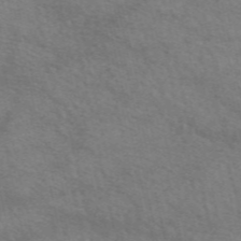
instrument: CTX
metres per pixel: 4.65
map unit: eAb
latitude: 50.3278
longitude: 120.2361
